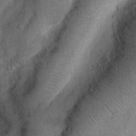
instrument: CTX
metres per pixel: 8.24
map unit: Nhu
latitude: 6.3467
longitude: -23.7072
